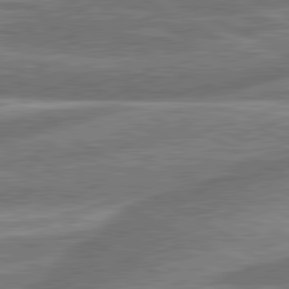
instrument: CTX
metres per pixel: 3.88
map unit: lApd
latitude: 81.0458
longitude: -166.0633
